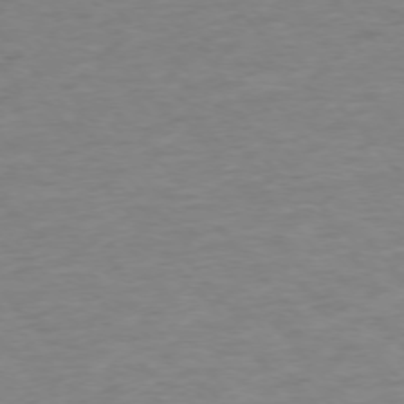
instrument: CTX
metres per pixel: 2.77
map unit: Ap
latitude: -76.2362
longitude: -84.0633
